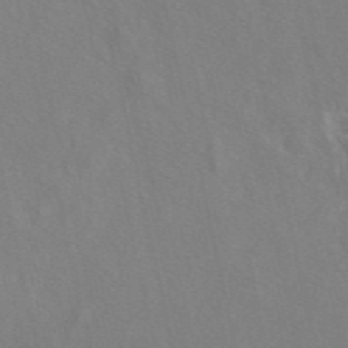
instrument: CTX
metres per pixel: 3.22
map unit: eAb
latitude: 47.0459
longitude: 112.7652
